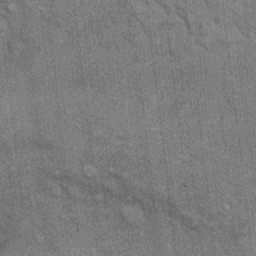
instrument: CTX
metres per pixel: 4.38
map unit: Ht
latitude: 8.5546
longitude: -36.9325
